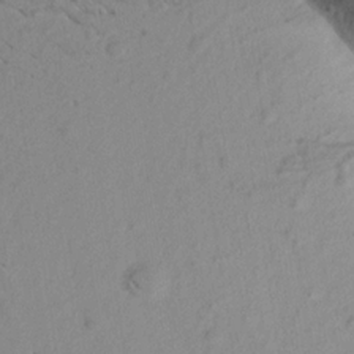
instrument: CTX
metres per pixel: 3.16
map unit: Aa
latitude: 17.6316
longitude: -144.6301
